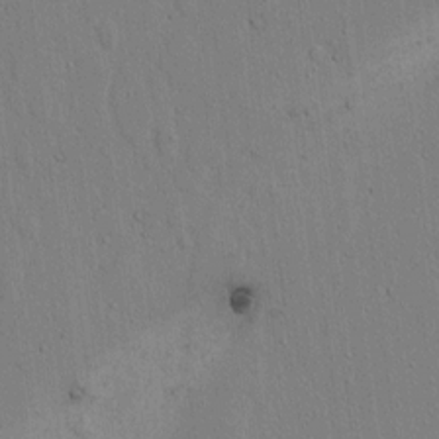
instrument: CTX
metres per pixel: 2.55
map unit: lAvf
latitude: 7.8394
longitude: 168.8597
